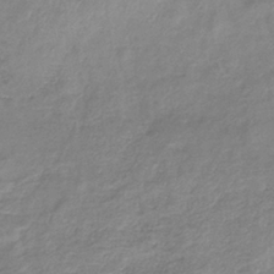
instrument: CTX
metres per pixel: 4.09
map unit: eHb
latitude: -36.5951
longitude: 75.0676
